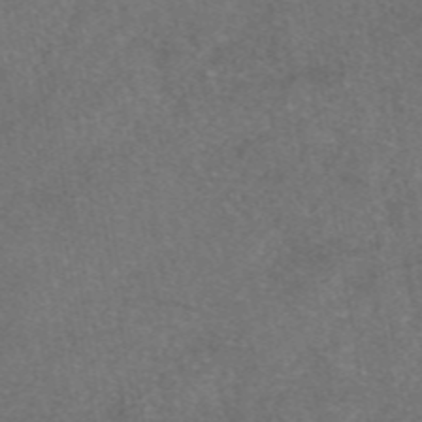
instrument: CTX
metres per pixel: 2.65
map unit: eAb
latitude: 47.7072
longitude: 109.3510
